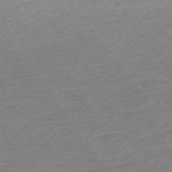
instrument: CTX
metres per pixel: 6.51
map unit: Ap
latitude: -74.7464
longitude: -88.7058
